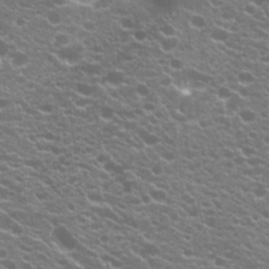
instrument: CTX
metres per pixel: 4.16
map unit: Hto
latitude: 20.6680
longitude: -35.0458
